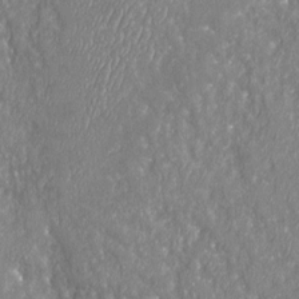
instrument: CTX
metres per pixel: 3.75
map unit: Nhu
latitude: -20.1416
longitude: -58.1200
